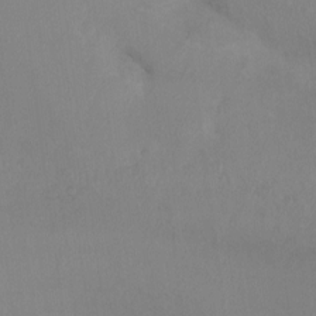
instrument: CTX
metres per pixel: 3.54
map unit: Hto
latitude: -13.1620
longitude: -39.9150
